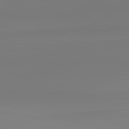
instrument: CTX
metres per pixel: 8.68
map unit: lApd
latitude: 83.1970
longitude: -129.4615
